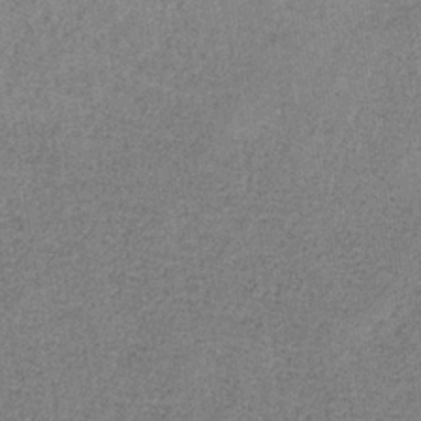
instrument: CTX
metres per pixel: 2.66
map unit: HNb
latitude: -33.7289
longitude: 54.0472
